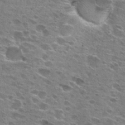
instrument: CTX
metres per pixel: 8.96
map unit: Hto
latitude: 26.8569
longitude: -47.4427
